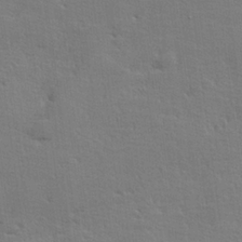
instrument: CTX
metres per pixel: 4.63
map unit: lHvf
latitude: 25.4426
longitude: 143.7099
